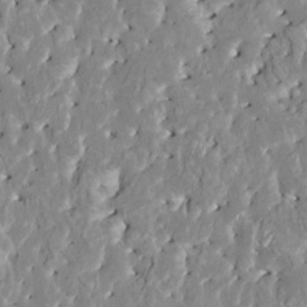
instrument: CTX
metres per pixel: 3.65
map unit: HNhu
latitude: 7.4804
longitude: -2.4223
